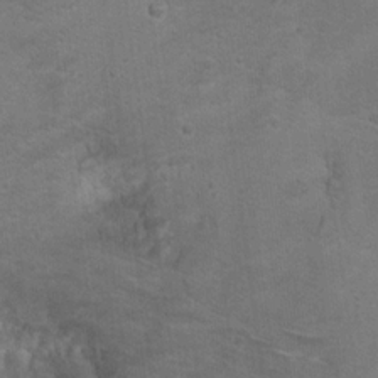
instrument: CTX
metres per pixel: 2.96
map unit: Hto
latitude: 17.2726
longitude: -38.8758
